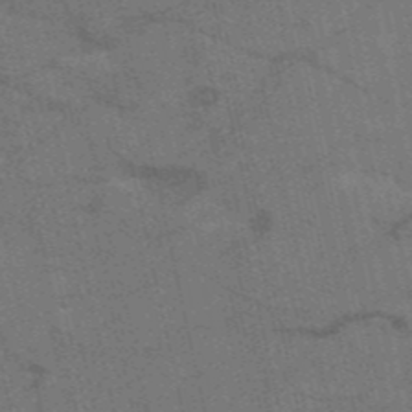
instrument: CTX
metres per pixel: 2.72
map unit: HNb
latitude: -53.0864
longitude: -48.0444
